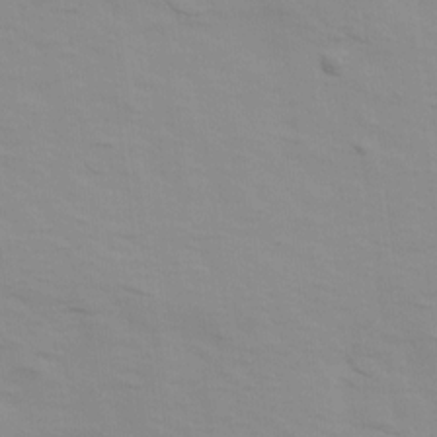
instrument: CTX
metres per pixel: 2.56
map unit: Ave
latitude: 14.1956
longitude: -103.8394
